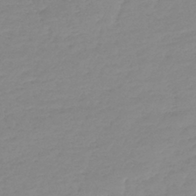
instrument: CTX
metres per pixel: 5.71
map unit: lHb
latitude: -40.0094
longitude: 68.3306
